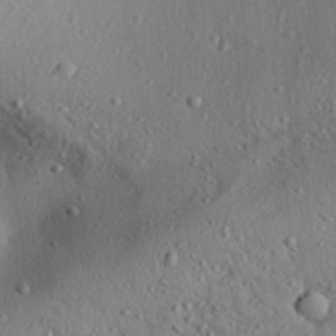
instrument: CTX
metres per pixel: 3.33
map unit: Aa
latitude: 31.4616
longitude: -134.4790
